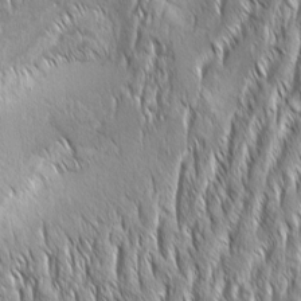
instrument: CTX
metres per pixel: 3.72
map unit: Aa
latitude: 8.1956
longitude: -132.1389
